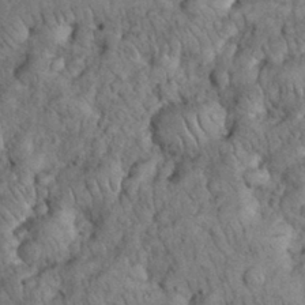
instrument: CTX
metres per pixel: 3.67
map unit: eHh
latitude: 33.2726
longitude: -65.7639
